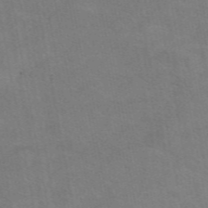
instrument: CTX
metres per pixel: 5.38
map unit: eAb
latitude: 48.9325
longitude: 120.7652
